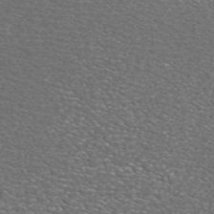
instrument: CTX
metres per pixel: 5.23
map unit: ANa
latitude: 44.4979
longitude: 23.5210
